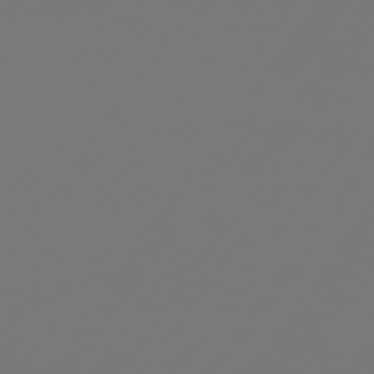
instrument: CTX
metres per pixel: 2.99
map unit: Hpe
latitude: 74.6679
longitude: -130.1389
